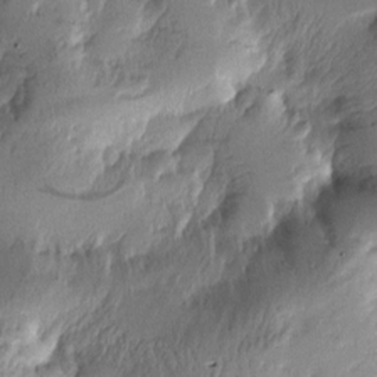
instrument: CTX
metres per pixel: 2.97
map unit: Htu
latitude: -2.5384
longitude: -177.5182
